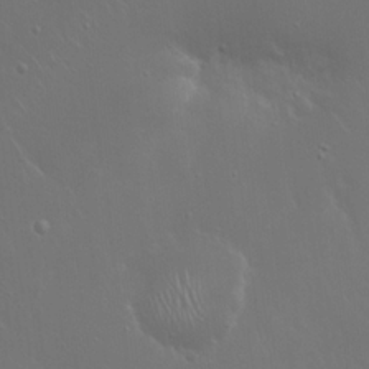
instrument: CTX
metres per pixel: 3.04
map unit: Hto
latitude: 19.2159
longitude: -56.6112
